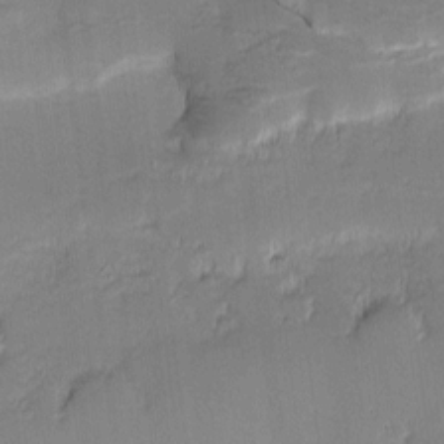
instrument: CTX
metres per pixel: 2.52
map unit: eHh
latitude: -1.1054
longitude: -83.0836
